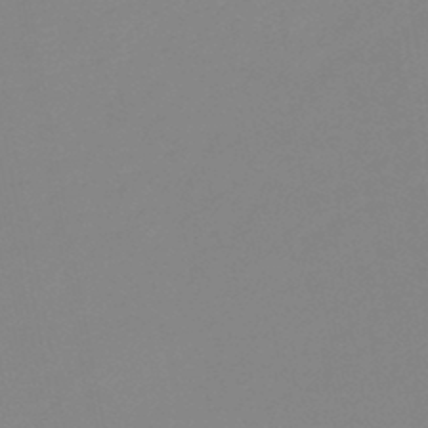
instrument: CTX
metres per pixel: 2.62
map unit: eHb
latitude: -44.6330
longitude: 88.2172
